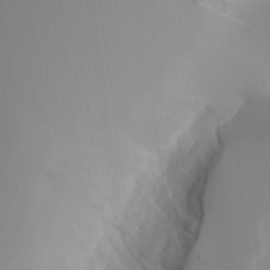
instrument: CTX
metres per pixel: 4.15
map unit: Aa
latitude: 23.0647
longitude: -127.0459
